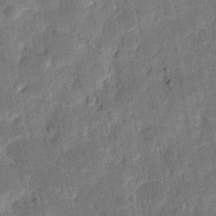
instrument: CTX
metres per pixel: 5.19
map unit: eHh
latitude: 8.9136
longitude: -66.6868
